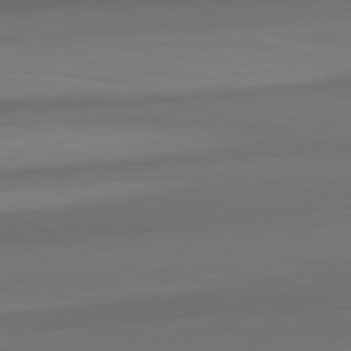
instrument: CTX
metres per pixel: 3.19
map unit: lApd
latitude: 82.5923
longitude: 176.2928
